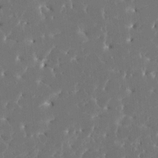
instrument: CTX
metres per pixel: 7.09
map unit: HNhu
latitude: 6.7435
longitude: -5.1214
